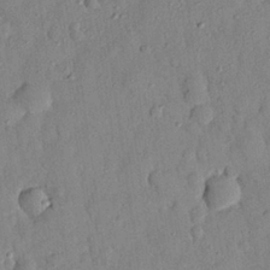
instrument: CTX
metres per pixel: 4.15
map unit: eHh
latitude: 26.9892
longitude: -75.9150
